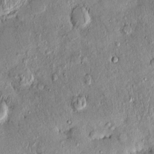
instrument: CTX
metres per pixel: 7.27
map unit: eHh
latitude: 0.0633
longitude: 15.4833
